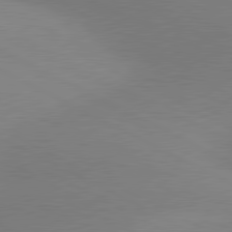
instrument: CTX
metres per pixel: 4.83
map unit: lApd
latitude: 80.6868
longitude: 126.6896
